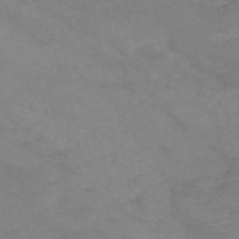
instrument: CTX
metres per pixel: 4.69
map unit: HNb
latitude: -45.7100
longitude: -37.0648
